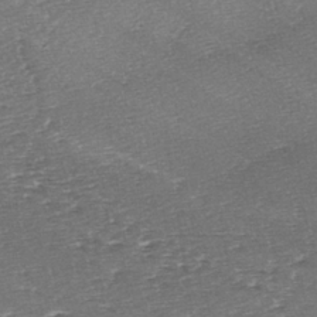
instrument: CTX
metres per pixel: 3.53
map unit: lAa
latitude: -2.6707
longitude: -128.5546
